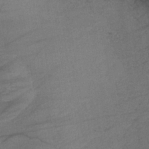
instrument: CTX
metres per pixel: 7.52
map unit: lHb
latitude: -34.8786
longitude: 64.1795
